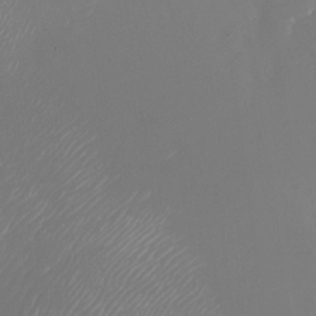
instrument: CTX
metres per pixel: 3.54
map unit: Nhu
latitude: -24.8030
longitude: -72.2523
